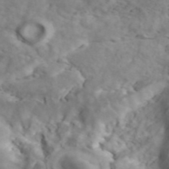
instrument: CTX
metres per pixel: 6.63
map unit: ANa
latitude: 41.7261
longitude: 14.6708
